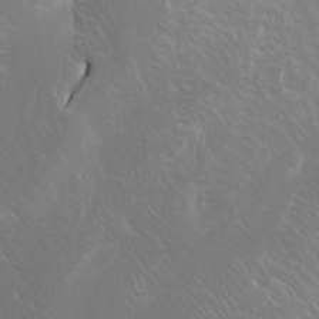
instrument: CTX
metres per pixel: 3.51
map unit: Htu
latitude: -4.7652
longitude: -88.2712
